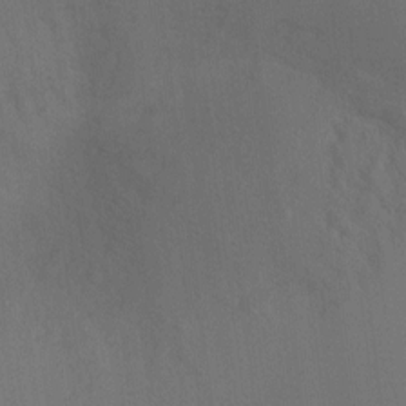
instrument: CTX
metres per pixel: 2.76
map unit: Ht
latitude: -9.3321
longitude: -32.7246
